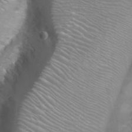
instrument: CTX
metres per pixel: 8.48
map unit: Nhu
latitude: 26.9325
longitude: -61.0458
